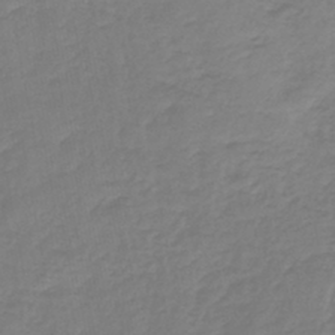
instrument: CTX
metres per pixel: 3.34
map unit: lHb
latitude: -42.7274
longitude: 63.3320
